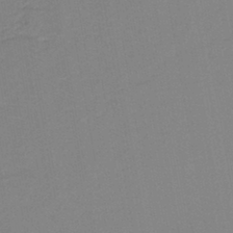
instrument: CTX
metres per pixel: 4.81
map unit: lHb
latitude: -40.8786
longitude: 52.7841
